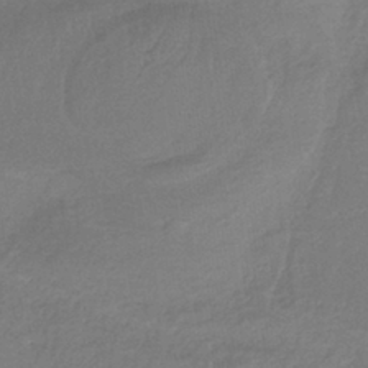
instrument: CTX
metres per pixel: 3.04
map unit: HNb
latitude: -36.4251
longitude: 58.2361
